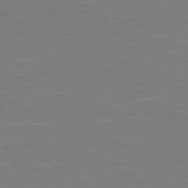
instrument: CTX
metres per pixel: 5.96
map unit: Hpe
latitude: 79.2348
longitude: -148.6679
